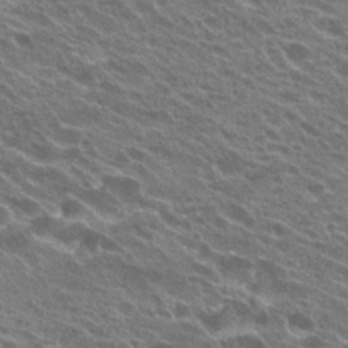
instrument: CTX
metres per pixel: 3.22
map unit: Hto
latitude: 23.3482
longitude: -38.2145
